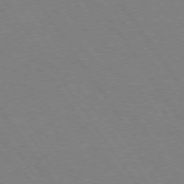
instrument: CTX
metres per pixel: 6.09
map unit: Hpe
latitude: 74.5357
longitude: -140.6868
